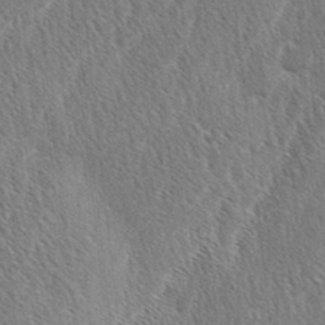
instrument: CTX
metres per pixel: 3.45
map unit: lAa
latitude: -3.6343
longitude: -129.1781
